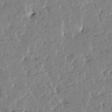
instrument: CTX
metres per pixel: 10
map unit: Htu
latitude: -1.4266
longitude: 176.1606
